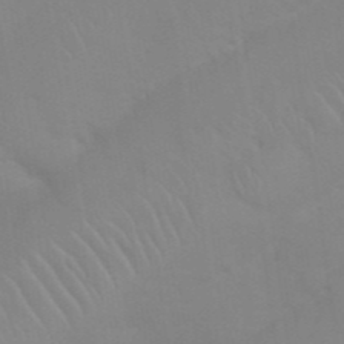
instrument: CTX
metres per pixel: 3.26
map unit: Nhu
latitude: 26.9514
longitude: -61.7071
